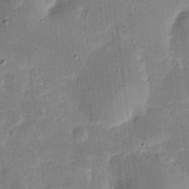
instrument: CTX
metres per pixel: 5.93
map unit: eHh
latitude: 4.4601
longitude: -71.0080
